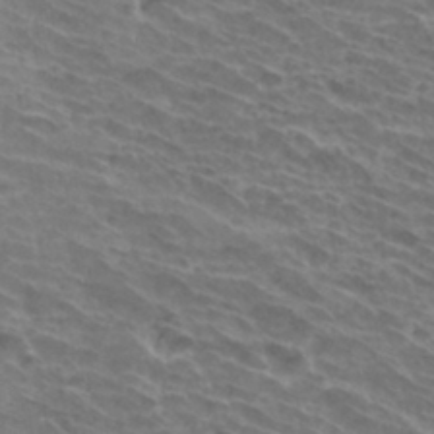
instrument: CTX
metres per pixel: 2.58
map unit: Hto
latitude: 33.6127
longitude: -43.6883
